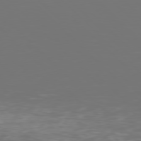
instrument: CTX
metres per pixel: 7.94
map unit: Hpe
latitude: 77.6316
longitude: -171.0836
